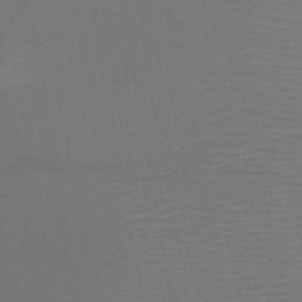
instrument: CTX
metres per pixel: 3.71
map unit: HNb
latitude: -47.3131
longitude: -43.7261
